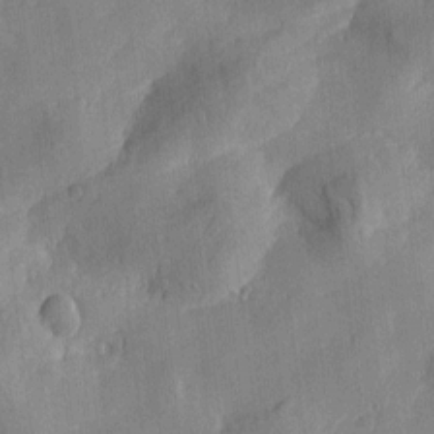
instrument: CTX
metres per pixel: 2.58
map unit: Htu
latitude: -2.0472
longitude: -176.3278
